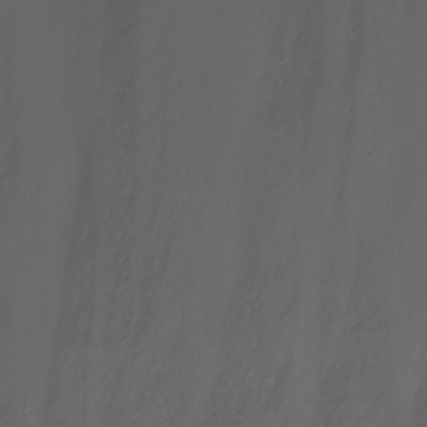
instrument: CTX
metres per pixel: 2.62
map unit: Nhu
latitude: -7.5588
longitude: -90.5735
